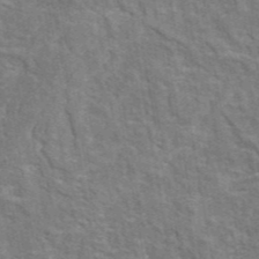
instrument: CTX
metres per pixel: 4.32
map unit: eAb
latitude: 45.1781
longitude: 110.4251
